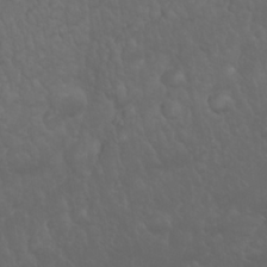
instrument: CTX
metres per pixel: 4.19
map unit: Nhu
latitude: 23.5938
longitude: -61.8772
